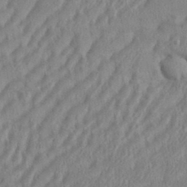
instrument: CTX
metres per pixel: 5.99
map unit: eHh
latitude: 36.4412
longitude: -137.7828
